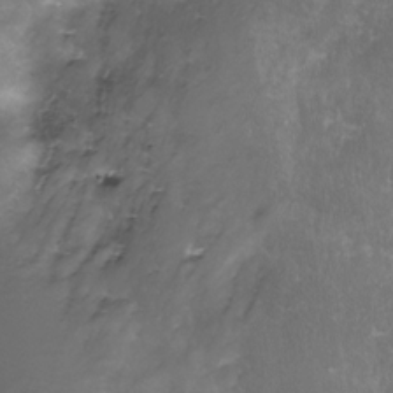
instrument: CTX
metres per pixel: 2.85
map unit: Nhe
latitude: -27.9178
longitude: -109.4237
